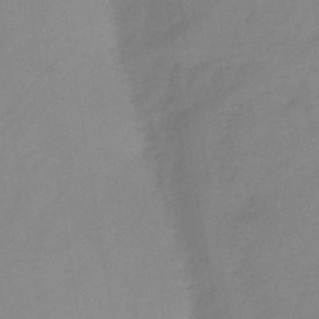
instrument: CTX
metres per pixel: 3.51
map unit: HNb
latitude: -45.6911
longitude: -39.2915
